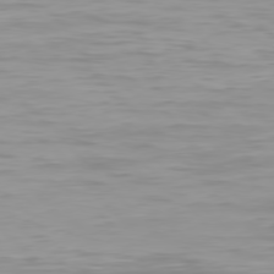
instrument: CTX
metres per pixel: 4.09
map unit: Hpe
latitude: 77.5749
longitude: -167.3670
